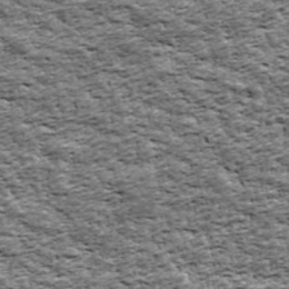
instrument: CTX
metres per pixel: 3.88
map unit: Ave
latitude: 42.7813
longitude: -111.6883
